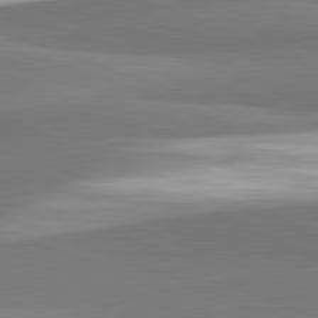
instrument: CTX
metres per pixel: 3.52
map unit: lApd
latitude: 82.3089
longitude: 152.6518
